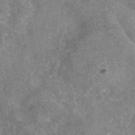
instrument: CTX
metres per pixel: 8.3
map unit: eAb
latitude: 46.9514
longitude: 103.1620
